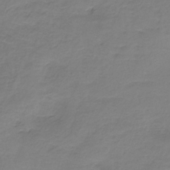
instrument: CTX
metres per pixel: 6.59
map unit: HNb
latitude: -35.4454
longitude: 53.5021
